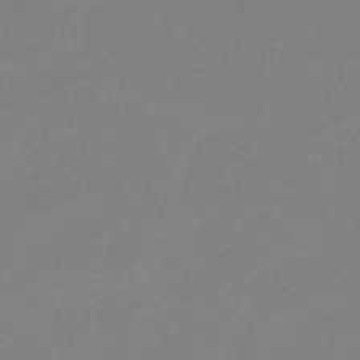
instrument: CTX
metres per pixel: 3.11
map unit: HNhu
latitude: -41.2565
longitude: 96.7841
